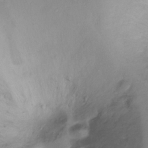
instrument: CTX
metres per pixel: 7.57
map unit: Ht
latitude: -16.1228
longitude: -42.4223
